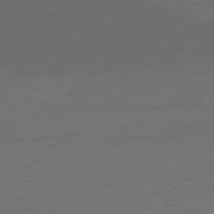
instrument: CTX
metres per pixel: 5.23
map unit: Ap
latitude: -78.8597
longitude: -76.6301
